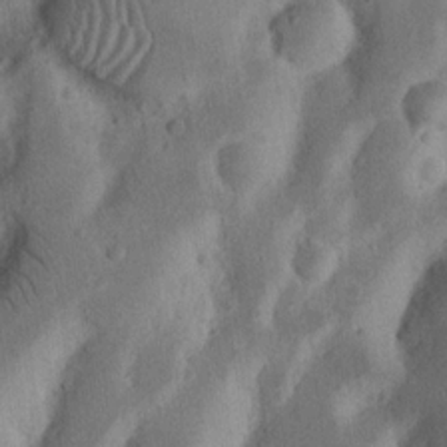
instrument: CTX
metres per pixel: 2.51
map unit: Nhu
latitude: 16.5735
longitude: -74.7246
